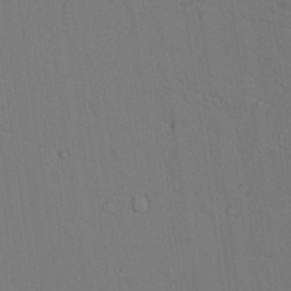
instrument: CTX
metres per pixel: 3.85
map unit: Aa
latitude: 26.6113
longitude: -137.3482
